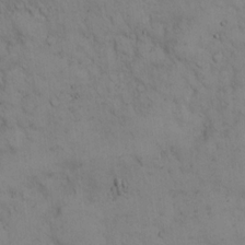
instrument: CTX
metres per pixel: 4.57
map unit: Hto
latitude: 12.5168
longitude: -59.6127
